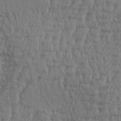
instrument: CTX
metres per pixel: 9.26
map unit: Aa
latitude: 32.9136
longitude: -136.0255
